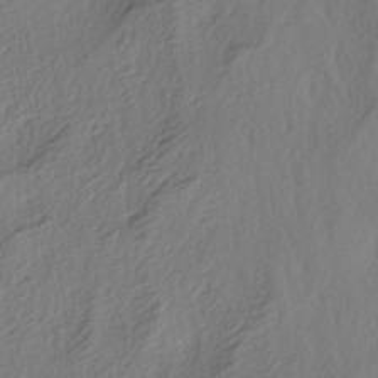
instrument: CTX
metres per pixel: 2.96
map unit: lAa
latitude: -4.1039
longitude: -123.7450
